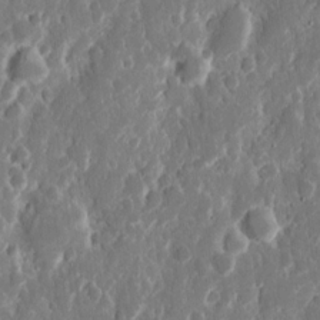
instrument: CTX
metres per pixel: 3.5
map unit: eHh
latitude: 12.5168
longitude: -72.3468
